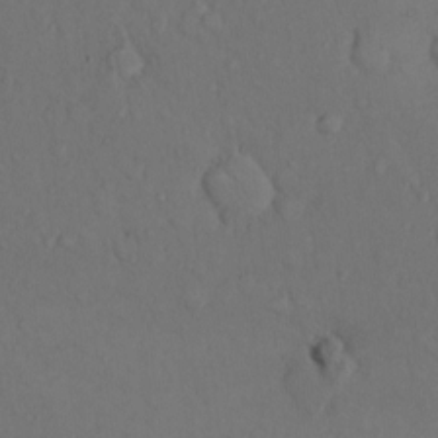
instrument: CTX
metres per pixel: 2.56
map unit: Hto
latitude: 11.1592
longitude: -61.5182
